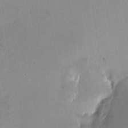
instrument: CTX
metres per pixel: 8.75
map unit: HNhu
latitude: 5.4237
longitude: 3.3698
